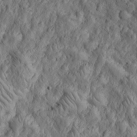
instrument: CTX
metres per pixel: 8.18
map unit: Htu
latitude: -3.8800
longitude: 158.6140
